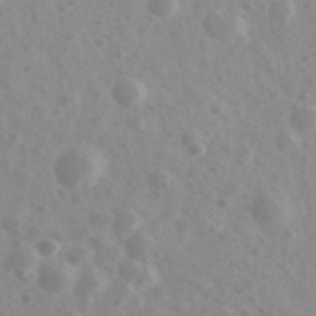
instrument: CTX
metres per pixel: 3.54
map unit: Ave
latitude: 39.3104
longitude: -106.5735
